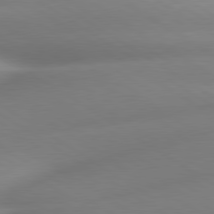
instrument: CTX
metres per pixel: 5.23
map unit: lApd
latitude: 80.3089
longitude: -161.2537
